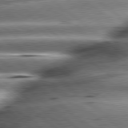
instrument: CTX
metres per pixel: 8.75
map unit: lApd
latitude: 79.8584
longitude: -139.7450
